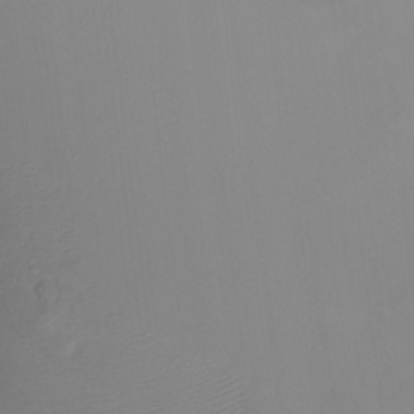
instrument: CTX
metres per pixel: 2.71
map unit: Hto
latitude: -11.4832
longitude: -39.6316
